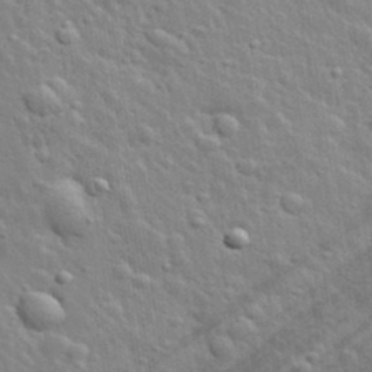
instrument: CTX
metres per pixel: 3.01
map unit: lHvf
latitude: 34.1388
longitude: -81.8016
